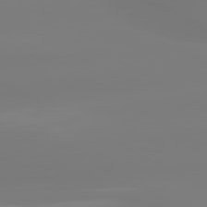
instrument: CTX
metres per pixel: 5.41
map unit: lApd
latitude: 80.5168
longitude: -156.3656
